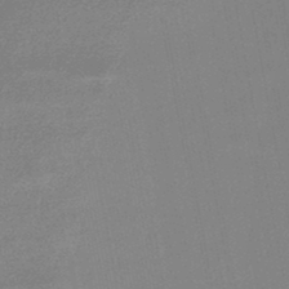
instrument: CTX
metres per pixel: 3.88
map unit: lHb
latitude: -46.2928
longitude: 71.7100
